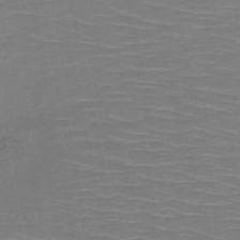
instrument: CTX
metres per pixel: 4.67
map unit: HNb
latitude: -50.8786
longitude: -46.9514
